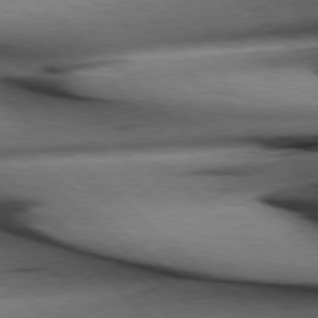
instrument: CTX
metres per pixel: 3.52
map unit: Hpe
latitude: 77.9339
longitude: -127.6883
